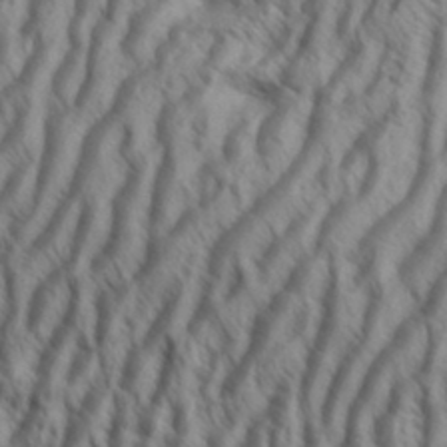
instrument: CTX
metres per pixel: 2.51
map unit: Aa
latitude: 34.1388
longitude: -138.6301
